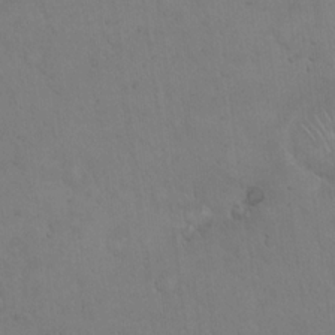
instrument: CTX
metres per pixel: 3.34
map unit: Hto
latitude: 17.3671
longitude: -59.9150
